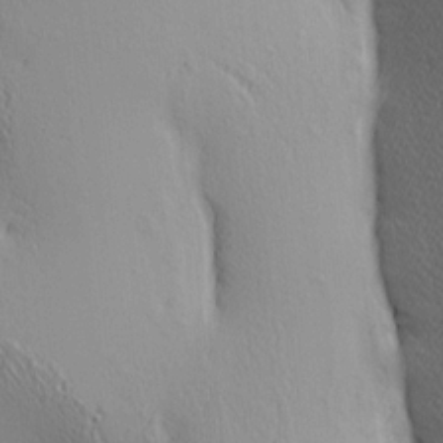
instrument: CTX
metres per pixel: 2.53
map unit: lAa
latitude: 4.0633
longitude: -117.7450
